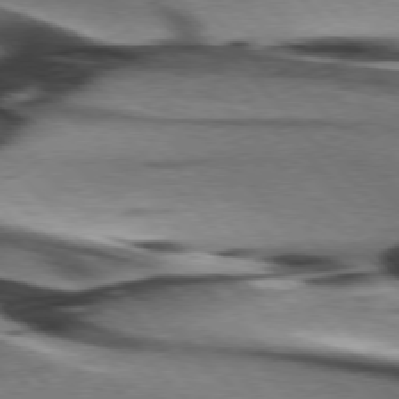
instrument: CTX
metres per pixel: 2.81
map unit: lApd
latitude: 76.1766
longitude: -64.9514
